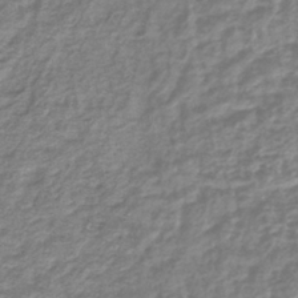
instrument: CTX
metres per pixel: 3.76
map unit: lHb
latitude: -40.0094
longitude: 71.9367
